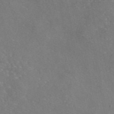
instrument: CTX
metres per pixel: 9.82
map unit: eAb
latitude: 46.3468
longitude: 110.8408
